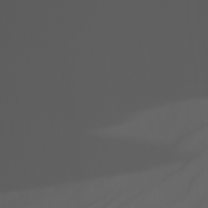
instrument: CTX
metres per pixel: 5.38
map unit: Nhu
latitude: -6.1794
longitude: -93.5749
